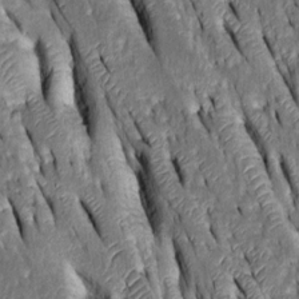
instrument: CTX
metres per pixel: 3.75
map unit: Htu
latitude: -0.9164
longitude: 148.8597
